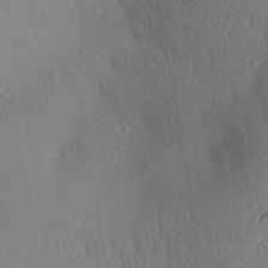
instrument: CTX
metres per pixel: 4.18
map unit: Aa
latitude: 26.8758
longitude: -147.4805
